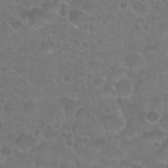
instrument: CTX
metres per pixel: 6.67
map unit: Nhu
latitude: 27.1025
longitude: -52.6491
